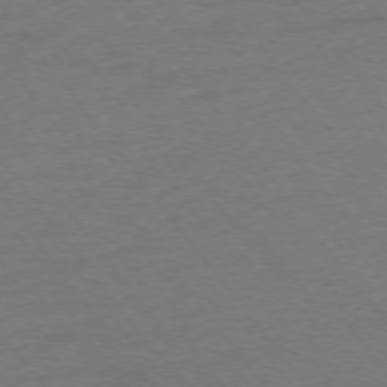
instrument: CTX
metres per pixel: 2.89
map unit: Ap
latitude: -75.5588
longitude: -73.2537
